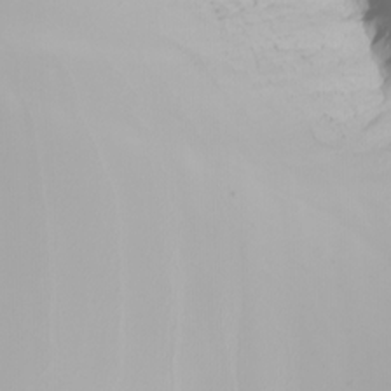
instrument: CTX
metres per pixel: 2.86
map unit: Nhu
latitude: -5.5588
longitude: -93.0080
